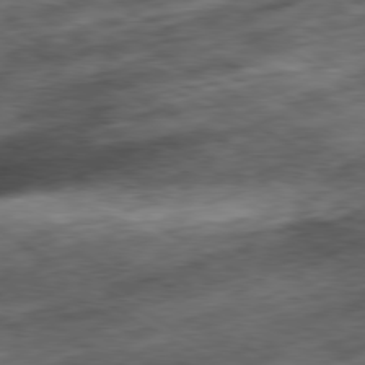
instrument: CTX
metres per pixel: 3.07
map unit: Hpe
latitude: -80.5385
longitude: 22.6330
